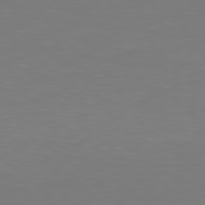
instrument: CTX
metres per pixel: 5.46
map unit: Hpe
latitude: 78.6302
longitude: -137.1215
